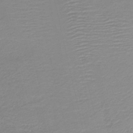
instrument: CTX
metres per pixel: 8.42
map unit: HNb
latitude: -41.2565
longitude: 50.4062
